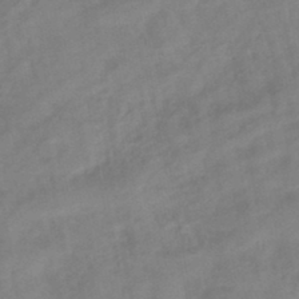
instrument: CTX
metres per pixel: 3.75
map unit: eHb
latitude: -43.6343
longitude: 85.2187
